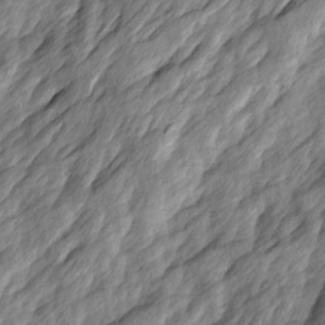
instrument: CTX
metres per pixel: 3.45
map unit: Ave
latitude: 15.1404
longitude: -136.8758
